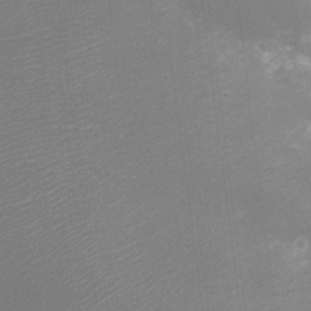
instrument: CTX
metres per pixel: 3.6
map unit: Ht
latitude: -11.1620
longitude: -23.4615
